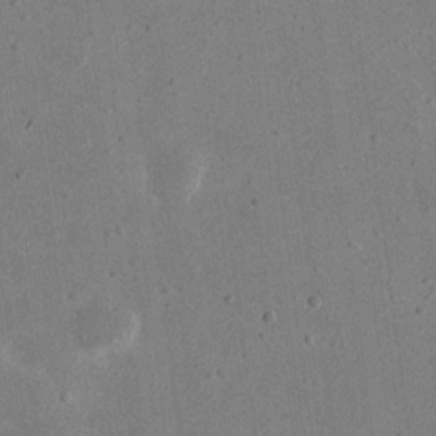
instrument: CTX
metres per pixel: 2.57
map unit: eHh
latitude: 18.3467
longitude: -71.0836
